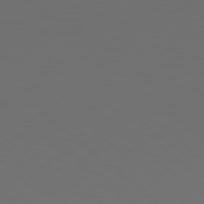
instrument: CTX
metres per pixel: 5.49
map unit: Hpe
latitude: 78.5735
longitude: -174.2901
